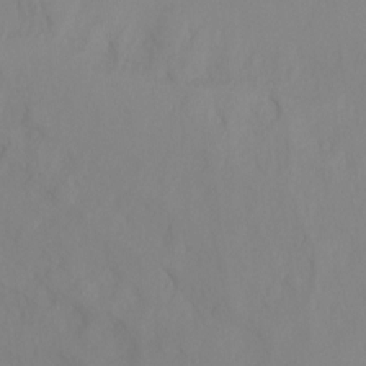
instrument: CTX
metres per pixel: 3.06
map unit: Ht
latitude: -10.1984
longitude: -33.1025
